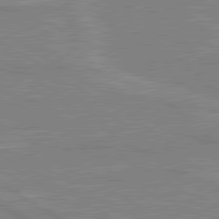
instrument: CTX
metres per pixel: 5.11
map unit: lApd
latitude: 80.4412
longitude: 123.5210
